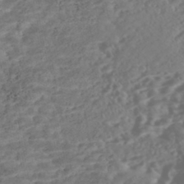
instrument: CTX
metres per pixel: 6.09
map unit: Nhe
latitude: -47.2943
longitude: -173.0647
